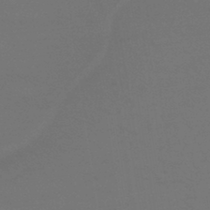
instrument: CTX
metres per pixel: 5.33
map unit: lHb
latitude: -41.4265
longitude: 77.2943
